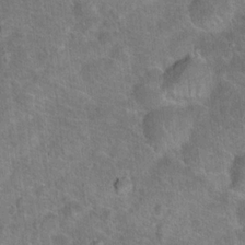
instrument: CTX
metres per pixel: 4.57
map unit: Hto
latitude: 18.5923
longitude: -43.3860
